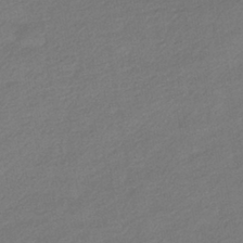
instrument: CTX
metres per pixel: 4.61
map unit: HNhu
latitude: -39.7289
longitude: 94.9919
